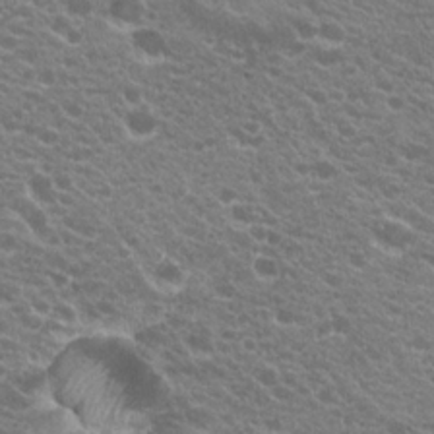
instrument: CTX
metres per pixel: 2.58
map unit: Hto
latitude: 20.3468
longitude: -34.7246
